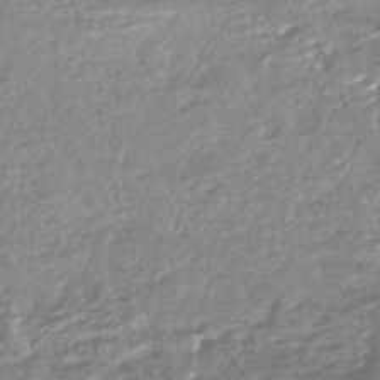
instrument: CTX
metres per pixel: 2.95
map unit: HNhu
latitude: -44.5952
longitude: 96.6519
